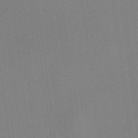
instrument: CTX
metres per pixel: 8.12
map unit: lHvf
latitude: 23.2159
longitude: 140.6896
